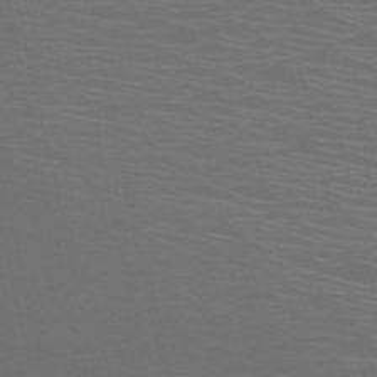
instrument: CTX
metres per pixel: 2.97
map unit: HNb
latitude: -51.4265
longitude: -44.7624
